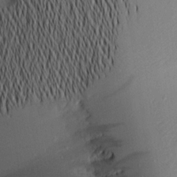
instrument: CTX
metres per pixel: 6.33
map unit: Aa
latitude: 20.2145
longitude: -145.0836
